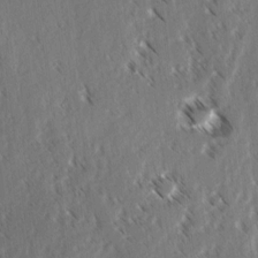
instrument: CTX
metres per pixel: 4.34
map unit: lAvf
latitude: 3.7260
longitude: -105.9717
